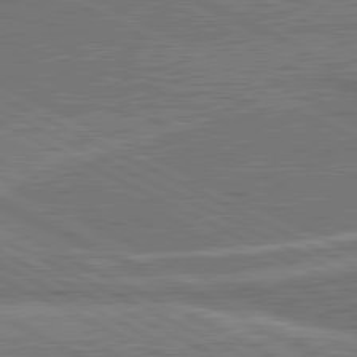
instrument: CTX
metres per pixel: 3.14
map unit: lApd
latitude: 80.8947
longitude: 140.9353
